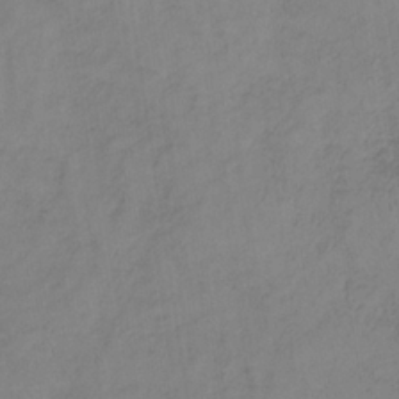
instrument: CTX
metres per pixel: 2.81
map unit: lHb
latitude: -34.5952
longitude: 69.0486
